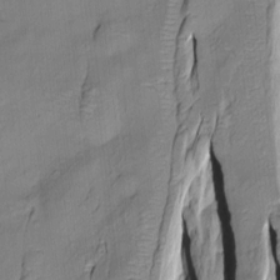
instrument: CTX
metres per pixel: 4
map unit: Hve
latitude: -10.1984
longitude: 176.4251
